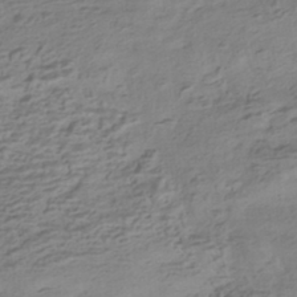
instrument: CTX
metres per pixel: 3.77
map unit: HNhu
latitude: -42.3873
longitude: 100.8030
